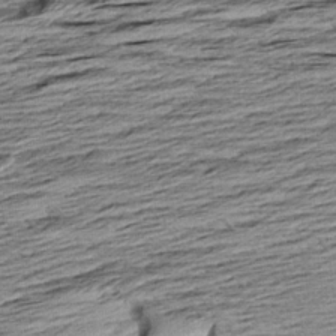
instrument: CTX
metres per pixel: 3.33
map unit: Aa
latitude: 8.4223
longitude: -139.3293
